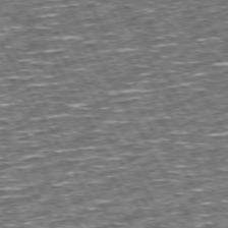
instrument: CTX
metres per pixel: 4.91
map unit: Hpe
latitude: 72.9703
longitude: -125.5938
